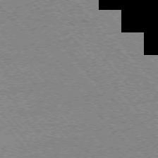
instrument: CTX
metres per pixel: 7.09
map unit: Ap
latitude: -75.6911
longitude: -86.0822
